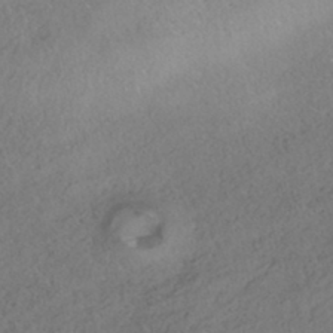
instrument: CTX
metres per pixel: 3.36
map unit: HNhu
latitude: -42.1605
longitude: 103.5777
